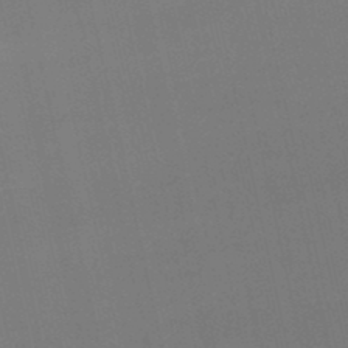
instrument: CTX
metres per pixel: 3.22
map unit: lHb
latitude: -48.4251
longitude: 63.5777
